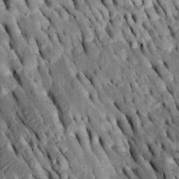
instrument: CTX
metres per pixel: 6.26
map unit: Htu
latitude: -2.5573
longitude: 150.4629
